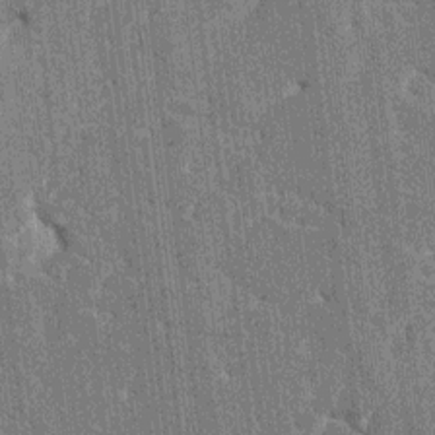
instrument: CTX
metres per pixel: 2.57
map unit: HNhu
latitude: 6.4412
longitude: -5.8583
